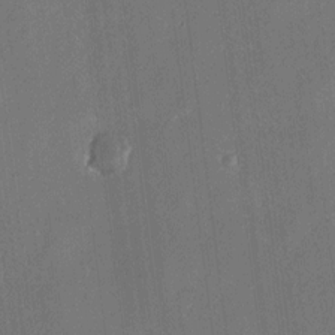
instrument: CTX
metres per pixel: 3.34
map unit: HNhu
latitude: 11.8395
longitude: 9.0108
